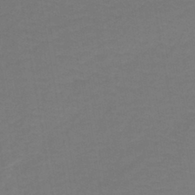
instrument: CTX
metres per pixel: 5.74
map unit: lHb
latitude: -43.2375
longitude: 53.8233
